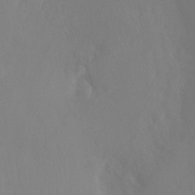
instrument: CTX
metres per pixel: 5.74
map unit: Ht
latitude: -8.2550
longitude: -32.0633
